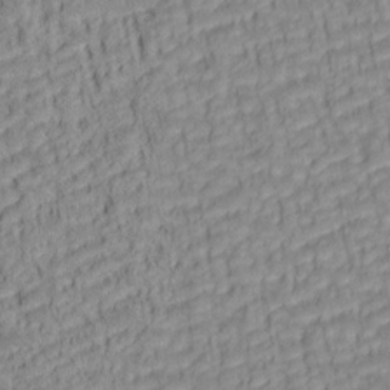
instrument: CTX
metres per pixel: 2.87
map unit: lAa
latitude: 5.9717
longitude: -115.2348
